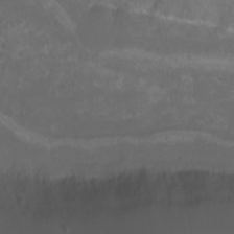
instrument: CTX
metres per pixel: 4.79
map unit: eHh
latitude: -6.8975
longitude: -76.1389
